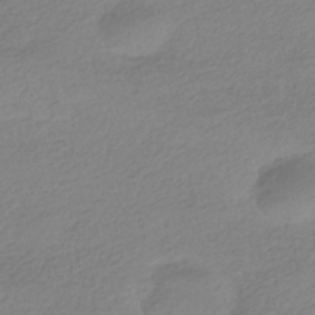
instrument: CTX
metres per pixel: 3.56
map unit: HNhu
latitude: -41.1809
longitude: 95.8800
